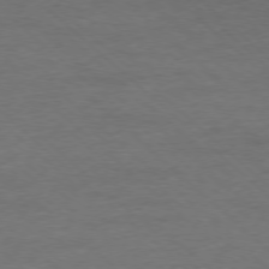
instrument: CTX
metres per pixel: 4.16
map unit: Ap
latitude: -78.0283
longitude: -86.0822
